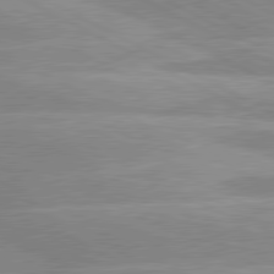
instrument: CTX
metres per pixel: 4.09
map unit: lApd
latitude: 80.5546
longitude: -124.7435
